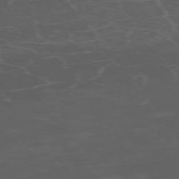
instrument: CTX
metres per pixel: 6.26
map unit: Hpe
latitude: -72.5762
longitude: 8.8786
